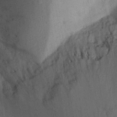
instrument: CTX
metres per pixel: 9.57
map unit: Aa
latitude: 27.7450
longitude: -145.6505
